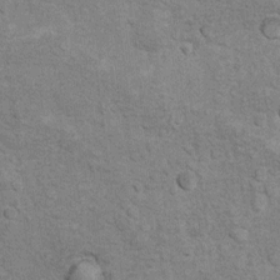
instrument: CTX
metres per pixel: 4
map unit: Hto
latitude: 10.3845
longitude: -36.7435
